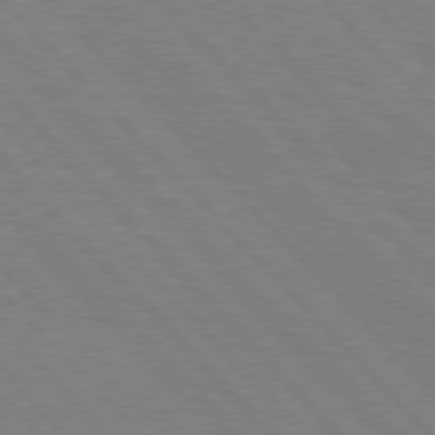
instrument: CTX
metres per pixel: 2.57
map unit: Hpe
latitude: 76.7813
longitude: -126.6302
